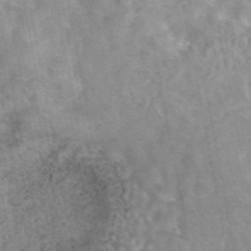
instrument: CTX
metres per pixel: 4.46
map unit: eAb
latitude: 44.0822
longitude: 108.3873
